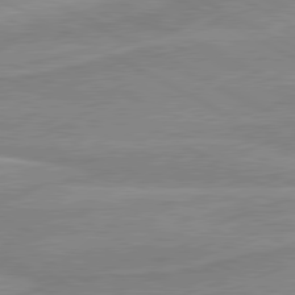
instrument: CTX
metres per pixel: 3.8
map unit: lApd
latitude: 80.4412
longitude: 170.5196
